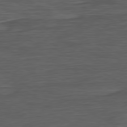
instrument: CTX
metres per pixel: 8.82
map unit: Ap
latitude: -76.6896
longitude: -76.4790
